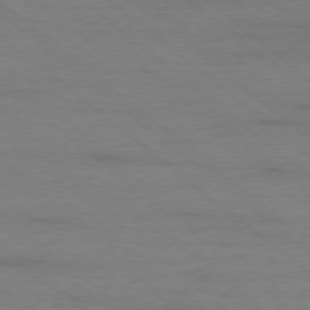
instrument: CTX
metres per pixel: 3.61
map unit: Ap
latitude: -78.2739
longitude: -93.0269
